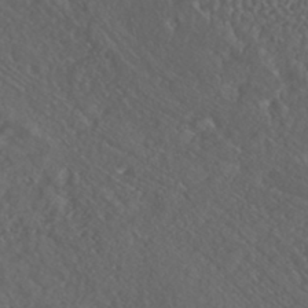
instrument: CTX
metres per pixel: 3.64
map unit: HNhu
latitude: -46.1605
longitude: 104.6518
